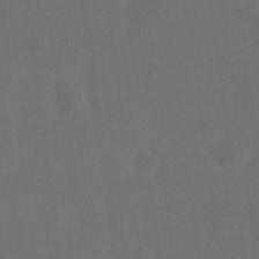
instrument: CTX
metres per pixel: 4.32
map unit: eHh
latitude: 19.4237
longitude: -65.9528
